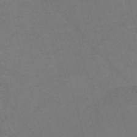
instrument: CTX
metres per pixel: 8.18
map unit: Nve
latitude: -58.0660
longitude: 64.2362
